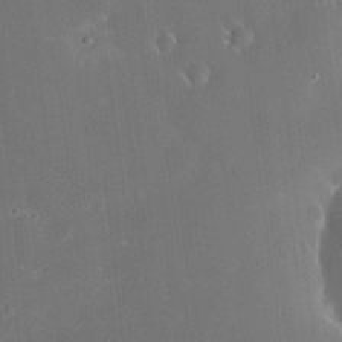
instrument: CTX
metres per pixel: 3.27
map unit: HNhu
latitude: 6.1578
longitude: 12.8597
